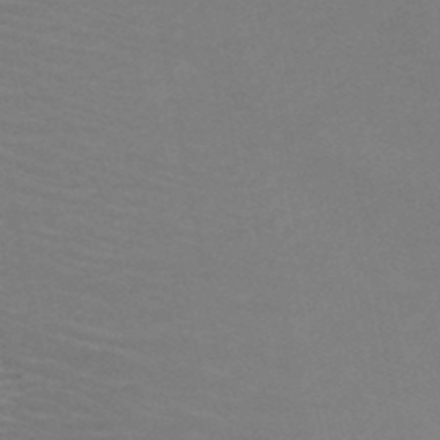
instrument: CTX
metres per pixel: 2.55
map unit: HNb
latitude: -49.5588
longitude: -46.4034
